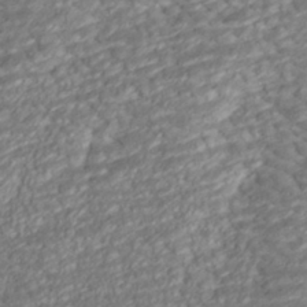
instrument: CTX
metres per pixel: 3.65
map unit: ANa
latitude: -41.8422
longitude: 109.3699
